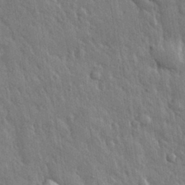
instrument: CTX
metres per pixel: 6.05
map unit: eHh
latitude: 30.8758
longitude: -79.3293
